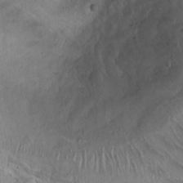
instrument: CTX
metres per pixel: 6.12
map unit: Ht
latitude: 0.2333
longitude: -45.1970
